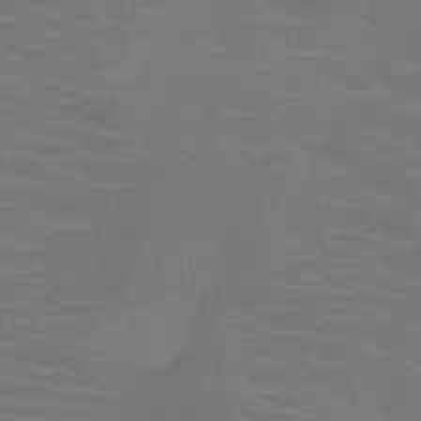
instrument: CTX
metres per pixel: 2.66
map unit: HNb
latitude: -47.1053
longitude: -44.5168
